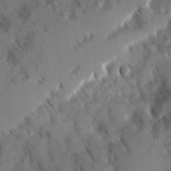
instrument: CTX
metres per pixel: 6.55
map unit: Ave
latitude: 8.5924
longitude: -103.8772
